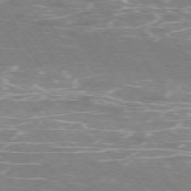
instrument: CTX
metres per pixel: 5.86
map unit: Ap
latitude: -75.2187
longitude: -70.3089
